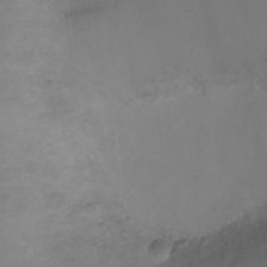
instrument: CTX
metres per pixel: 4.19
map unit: Ht
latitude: -2.8596
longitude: -18.7624
